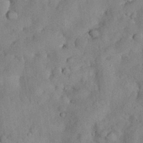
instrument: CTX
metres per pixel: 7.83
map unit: Nhu
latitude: 28.4412
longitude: -69.0837
